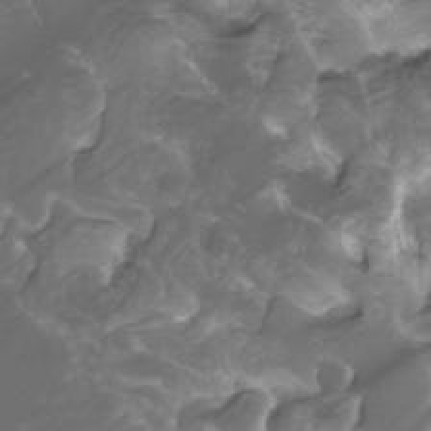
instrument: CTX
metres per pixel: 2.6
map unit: Nhu
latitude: -13.4832
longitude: -70.2144
